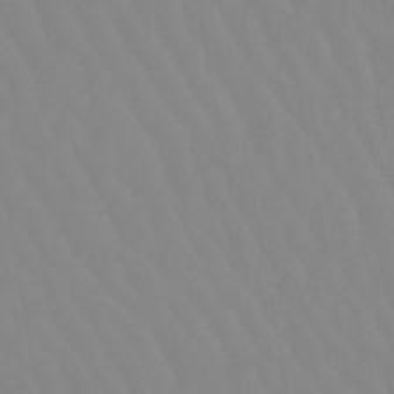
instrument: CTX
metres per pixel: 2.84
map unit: lHb
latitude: -49.1431
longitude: 74.3685
